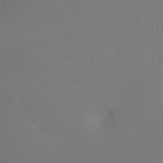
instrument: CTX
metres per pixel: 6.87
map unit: Nhu
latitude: -10.9920
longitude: -33.6694
